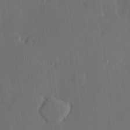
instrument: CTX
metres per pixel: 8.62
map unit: lHvf
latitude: 22.1767
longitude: 146.6329
